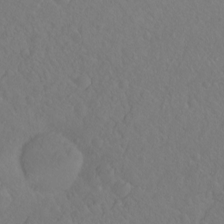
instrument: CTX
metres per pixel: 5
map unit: Hto
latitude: -8.1417
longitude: -46.0633
